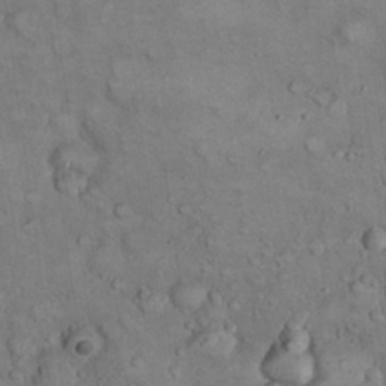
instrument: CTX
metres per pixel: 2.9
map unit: eHh
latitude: 22.2333
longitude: -60.0633
